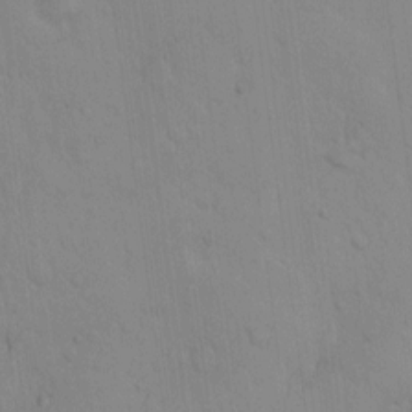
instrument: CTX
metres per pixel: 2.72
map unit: Hto
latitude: 12.9136
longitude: -56.1577
